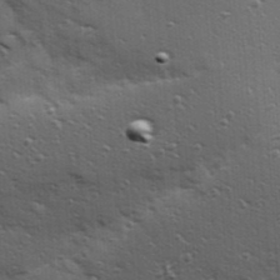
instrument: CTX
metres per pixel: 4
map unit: Hve
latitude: 24.3656
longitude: -96.2145
